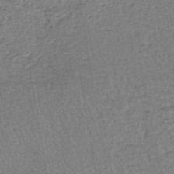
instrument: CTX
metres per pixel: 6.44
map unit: lHb
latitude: -40.4251
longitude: 62.9352
